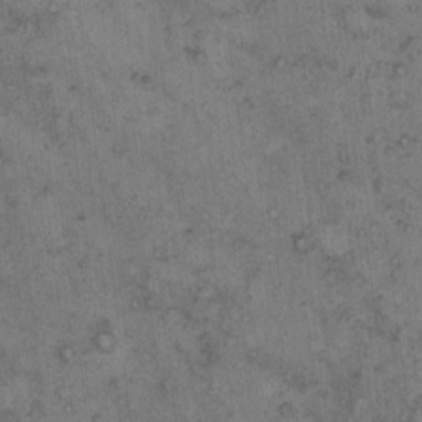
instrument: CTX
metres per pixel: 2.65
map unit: Hto
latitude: 8.4412
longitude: -59.0459
